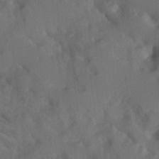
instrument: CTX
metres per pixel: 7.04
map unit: Ave
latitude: 9.9906
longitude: -102.5168
